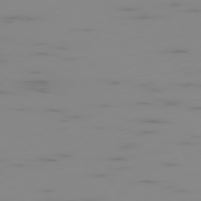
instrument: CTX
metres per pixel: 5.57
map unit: Ap
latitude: -78.0661
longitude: -63.0270
